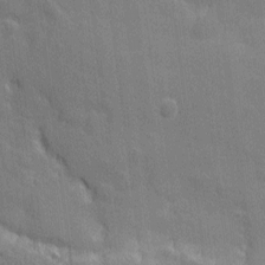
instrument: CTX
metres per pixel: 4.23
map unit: Nhu
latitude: 3.3481
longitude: -75.4238
